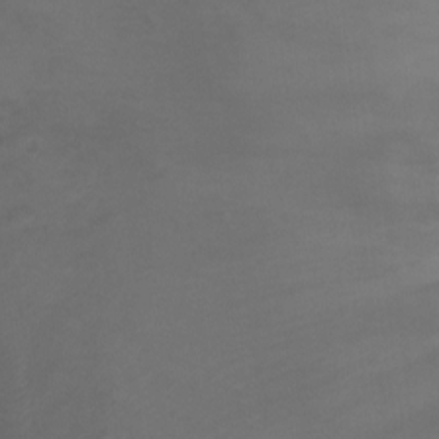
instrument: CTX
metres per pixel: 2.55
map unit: Ht
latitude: -0.4440
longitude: -17.8772
